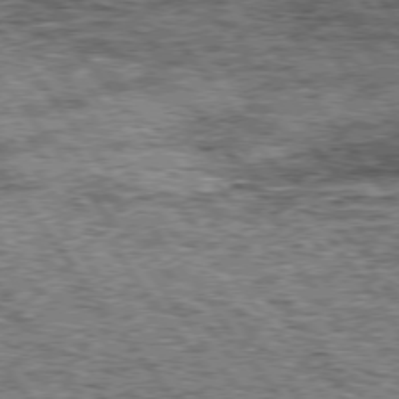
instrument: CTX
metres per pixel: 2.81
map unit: Hpe
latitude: 75.1403
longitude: -156.1199
